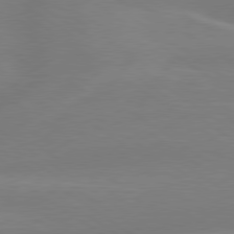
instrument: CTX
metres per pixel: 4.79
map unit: lApd
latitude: 79.1970
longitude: -149.9717
